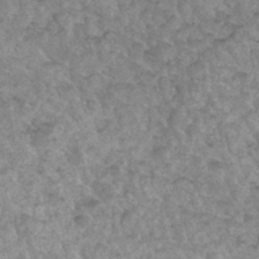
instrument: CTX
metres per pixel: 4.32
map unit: Hto
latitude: 34.3845
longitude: -49.6316
